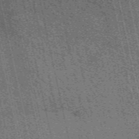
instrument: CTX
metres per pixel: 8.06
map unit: eAb
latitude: 51.0458
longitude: 110.4251
